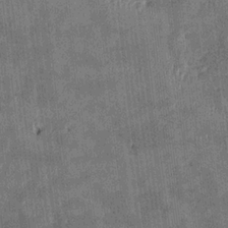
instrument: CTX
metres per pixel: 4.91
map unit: HNhu
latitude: 0.7246
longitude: -6.0822
